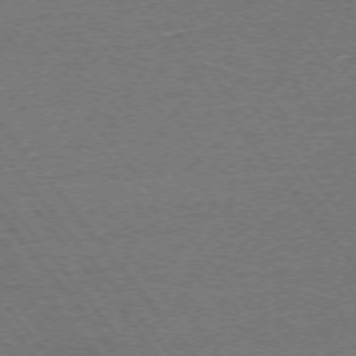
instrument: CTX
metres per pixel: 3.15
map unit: Ap
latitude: -75.1243
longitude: -81.8394
